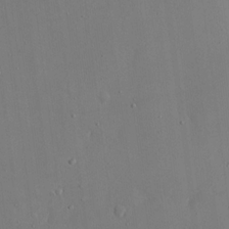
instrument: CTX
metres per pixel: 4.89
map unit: eHh
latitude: 15.7450
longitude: -70.9136
